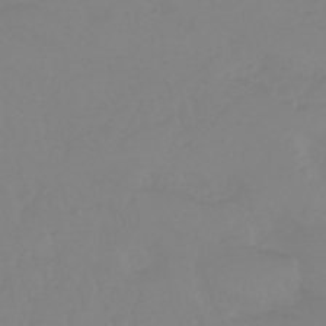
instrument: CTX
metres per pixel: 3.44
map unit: eHb
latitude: -45.1998
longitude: 84.5762
